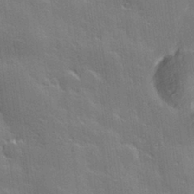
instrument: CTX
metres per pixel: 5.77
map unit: Hve
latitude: 28.0822
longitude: 144.9542
